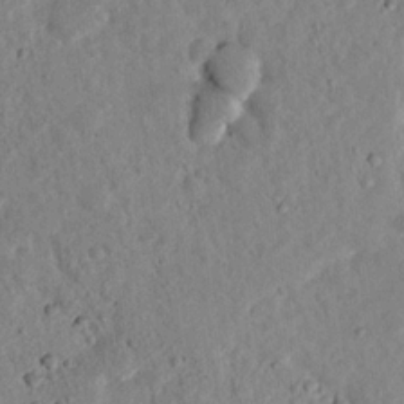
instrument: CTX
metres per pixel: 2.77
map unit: lHvf
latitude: 14.6302
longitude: 179.0297
